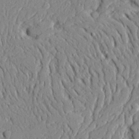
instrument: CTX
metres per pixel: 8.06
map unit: Ave
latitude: 22.4790
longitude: -129.1214
